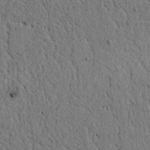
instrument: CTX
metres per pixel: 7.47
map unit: lAvf
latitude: 4.6301
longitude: 167.0297
